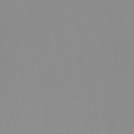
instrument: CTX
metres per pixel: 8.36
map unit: Hto
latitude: -8.3306
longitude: -51.9150
